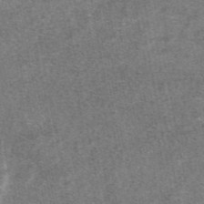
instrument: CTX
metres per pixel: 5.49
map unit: eAb
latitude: 47.2159
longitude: 121.5021
